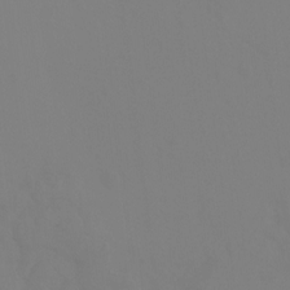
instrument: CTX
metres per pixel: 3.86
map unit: Ht
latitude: -15.1998
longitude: -52.9136
